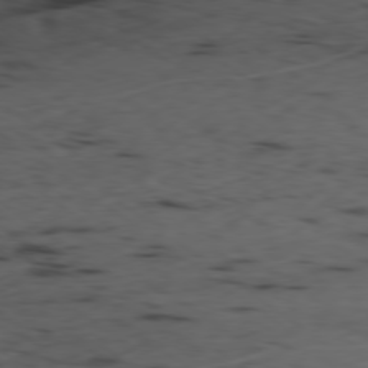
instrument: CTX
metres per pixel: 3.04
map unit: Ap
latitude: -79.1998
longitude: -73.1970
